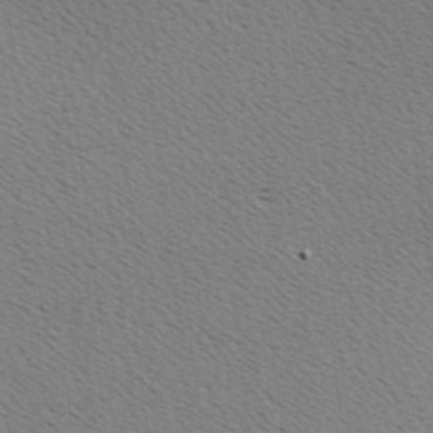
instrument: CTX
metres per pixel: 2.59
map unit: Hve
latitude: 2.5545
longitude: -124.8758
